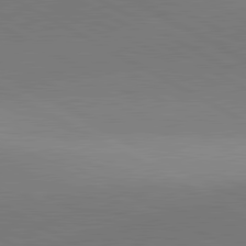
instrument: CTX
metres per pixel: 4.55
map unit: lApd
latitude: 81.8394
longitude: 135.3888
